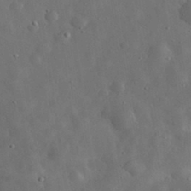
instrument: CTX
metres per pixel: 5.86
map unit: eHh
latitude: 32.7246
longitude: -74.8947
